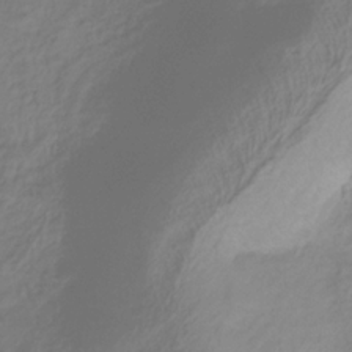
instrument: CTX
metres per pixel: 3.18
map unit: HNhu
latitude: -28.6896
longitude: 67.5966
